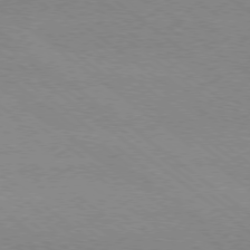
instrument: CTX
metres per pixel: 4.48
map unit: Ap
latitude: -79.0108
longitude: -83.8961
